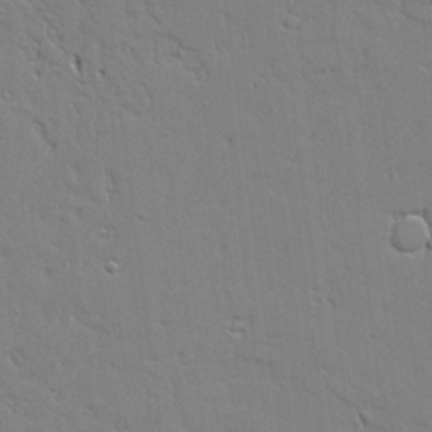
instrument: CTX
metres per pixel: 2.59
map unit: Aa
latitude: 19.8394
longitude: -126.2712
